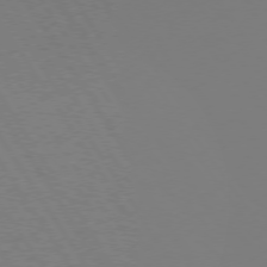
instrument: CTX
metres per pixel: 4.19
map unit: Hpe
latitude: 73.8206
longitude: -123.6883
